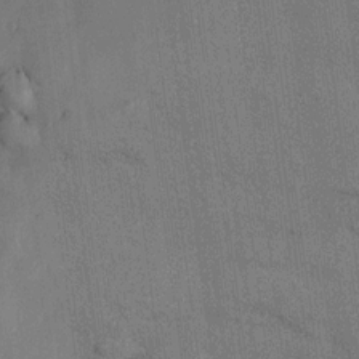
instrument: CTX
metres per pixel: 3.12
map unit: HNhu
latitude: 14.6680
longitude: 11.4832
